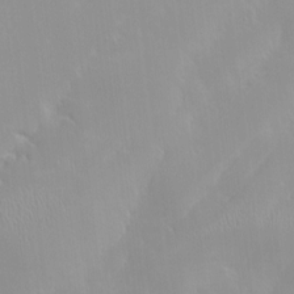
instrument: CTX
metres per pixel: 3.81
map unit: HNhu
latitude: 0.4601
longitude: -4.1578
